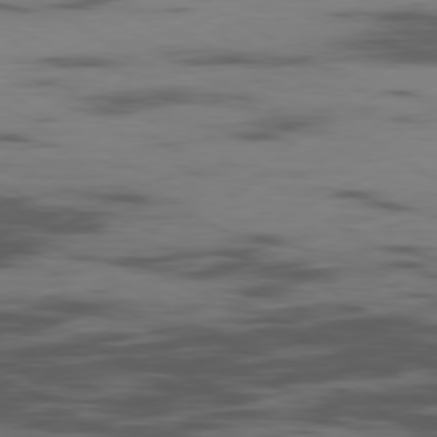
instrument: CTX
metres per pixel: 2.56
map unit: Ap
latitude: -80.0094
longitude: -101.8772
